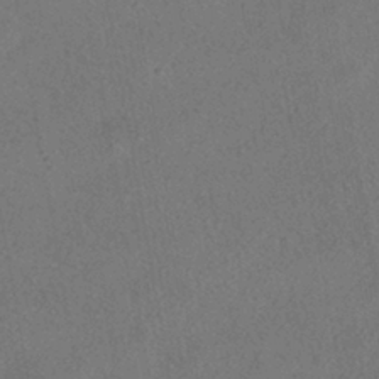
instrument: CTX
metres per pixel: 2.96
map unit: HNhu
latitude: -40.1039
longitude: 102.5007
